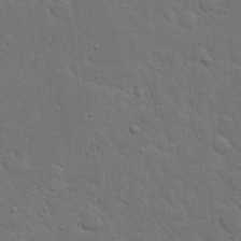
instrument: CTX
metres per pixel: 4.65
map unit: eHh
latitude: 19.8205
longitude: -62.9892
